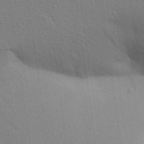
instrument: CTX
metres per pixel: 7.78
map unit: Aa
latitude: 29.9528
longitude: -147.3482
